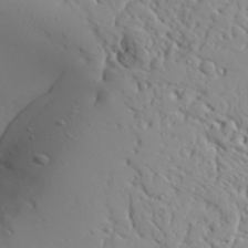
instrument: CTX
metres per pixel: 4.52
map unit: Aa
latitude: 31.7450
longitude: -132.8191
